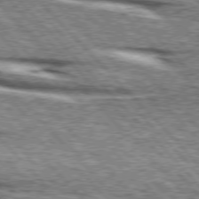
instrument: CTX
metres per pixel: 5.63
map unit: lApd
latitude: 76.1200
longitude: -83.4048
